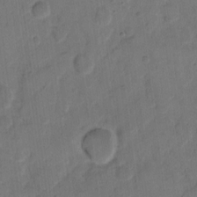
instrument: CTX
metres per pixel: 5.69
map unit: eHh
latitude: 12.7435
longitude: -65.9906
